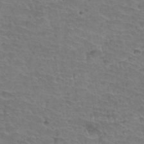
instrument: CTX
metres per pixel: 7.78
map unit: Hto
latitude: 35.5749
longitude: -44.2711
